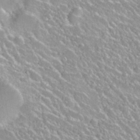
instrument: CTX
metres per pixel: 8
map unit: Nhu
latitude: 27.6883
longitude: -51.0080
